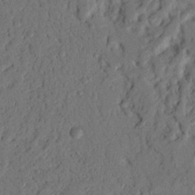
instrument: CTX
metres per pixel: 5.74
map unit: Nhu
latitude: 19.9339
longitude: -77.7827
